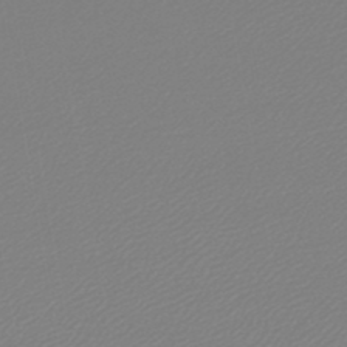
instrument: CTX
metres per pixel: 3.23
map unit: lHb
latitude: -45.5021
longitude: 60.1039
